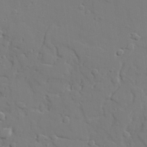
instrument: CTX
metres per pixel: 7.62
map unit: lAvf
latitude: 28.3089
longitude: -108.4790
